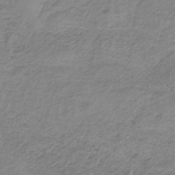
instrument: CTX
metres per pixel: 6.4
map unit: HNb
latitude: -33.3888
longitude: 60.5007
